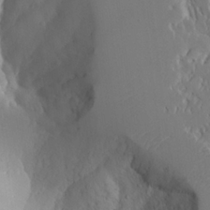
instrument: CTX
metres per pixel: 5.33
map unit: Aa
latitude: 22.9892
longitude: -126.9892
